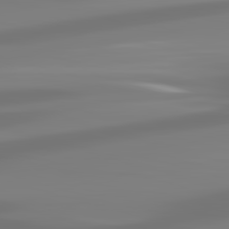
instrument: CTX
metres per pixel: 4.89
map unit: lApd
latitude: 83.1781
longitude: -130.8380
